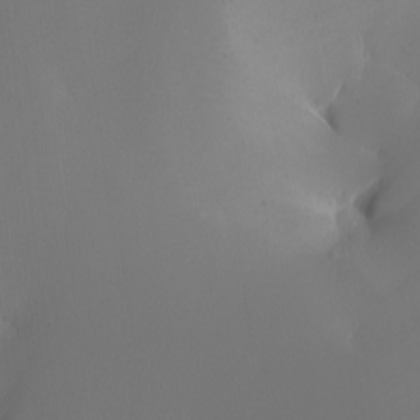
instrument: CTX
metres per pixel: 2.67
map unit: Nhu
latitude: -7.5777
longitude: -95.1781
